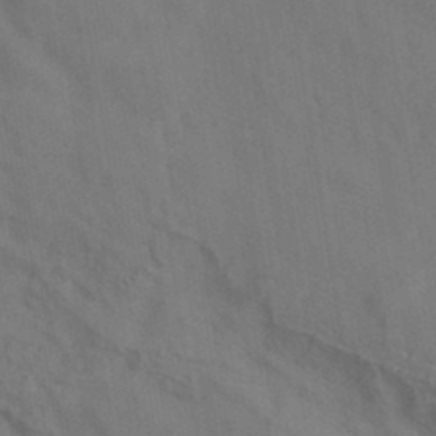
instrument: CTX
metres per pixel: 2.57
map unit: eAb
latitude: 35.1025
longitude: 111.3698
